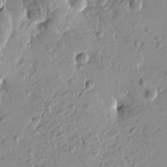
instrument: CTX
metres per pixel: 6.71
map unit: Htu
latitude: -3.3131
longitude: -175.9339
